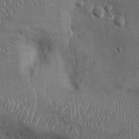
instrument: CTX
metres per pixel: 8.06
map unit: Ht
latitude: -1.2376
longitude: -13.7261
